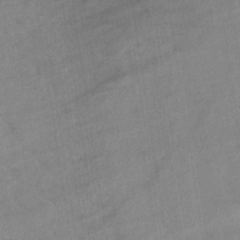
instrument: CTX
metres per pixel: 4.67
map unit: lHb
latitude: -33.9556
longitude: 71.6911
